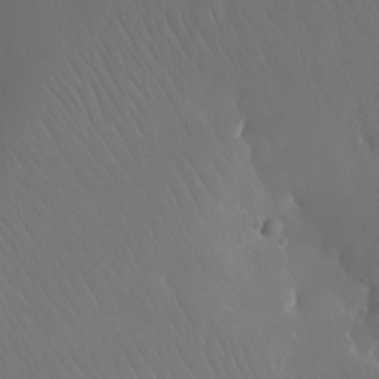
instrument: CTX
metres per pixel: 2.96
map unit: Ht
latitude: -11.6344
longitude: -43.5938
